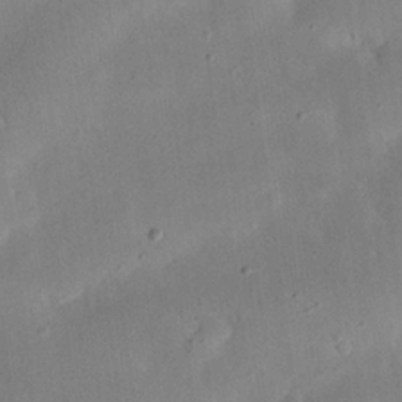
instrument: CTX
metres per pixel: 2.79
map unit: eHh
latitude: 25.3859
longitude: -67.9906
